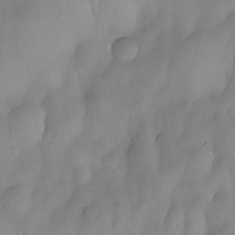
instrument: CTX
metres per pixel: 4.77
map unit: eHh
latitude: -22.7086
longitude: 15.7667
